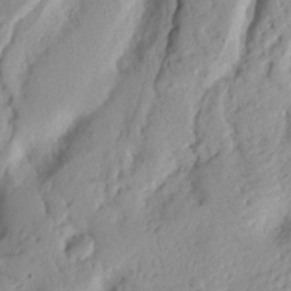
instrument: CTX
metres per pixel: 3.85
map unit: Nhu
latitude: 19.7638
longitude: -77.1970
